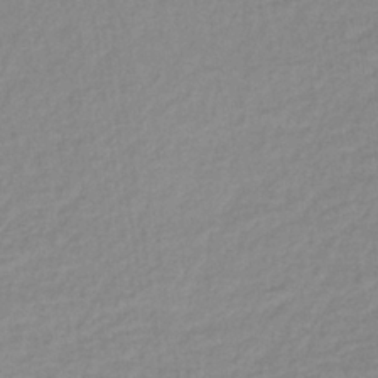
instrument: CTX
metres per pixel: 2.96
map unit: lHb
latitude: -36.3873
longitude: 61.8611
